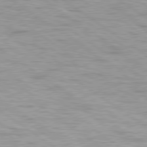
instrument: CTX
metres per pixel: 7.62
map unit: lApd
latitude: 79.3482
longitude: -155.1214
